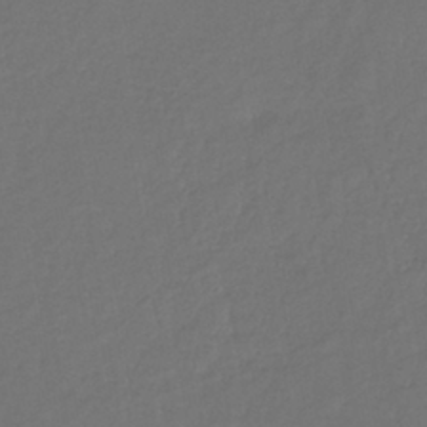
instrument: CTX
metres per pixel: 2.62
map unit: lHb
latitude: -39.5777
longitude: 70.9920
